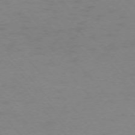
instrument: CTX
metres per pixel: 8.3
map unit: Ap
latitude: -76.1228
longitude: -69.7639
